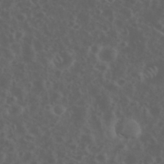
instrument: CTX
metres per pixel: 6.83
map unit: eHh
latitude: 34.8569
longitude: -59.8017
